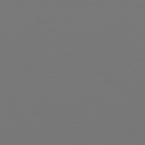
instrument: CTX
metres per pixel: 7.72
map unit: Hpe
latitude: 76.7057
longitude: -130.1767
